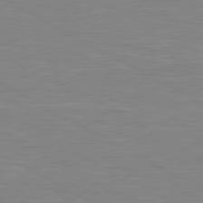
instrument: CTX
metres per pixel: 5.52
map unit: lApd
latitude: 80.6868
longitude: 171.3888
